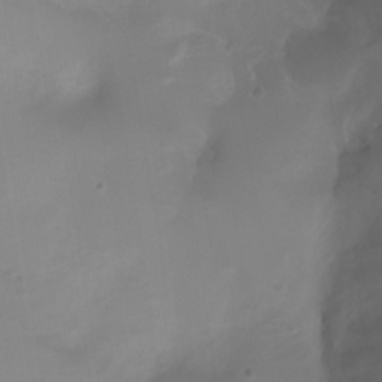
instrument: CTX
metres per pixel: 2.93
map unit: Ht
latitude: 1.7638
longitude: -21.9150
